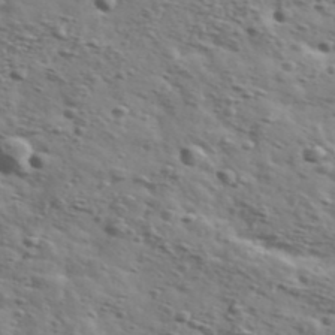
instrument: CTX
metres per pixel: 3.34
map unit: Ave
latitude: 41.6693
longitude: -108.2711
